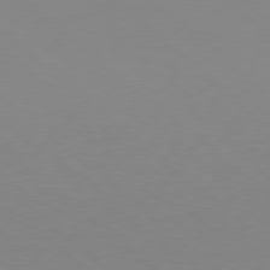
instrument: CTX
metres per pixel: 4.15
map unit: Hpe
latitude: 78.3845
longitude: -165.6316
